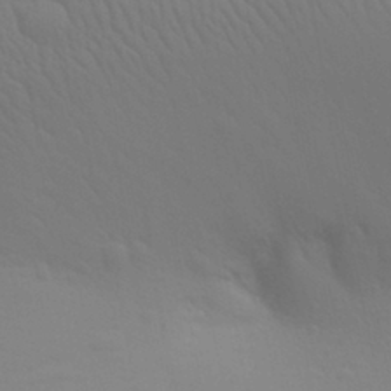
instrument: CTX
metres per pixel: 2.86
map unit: Aa
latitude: 28.4601
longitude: -139.6694
